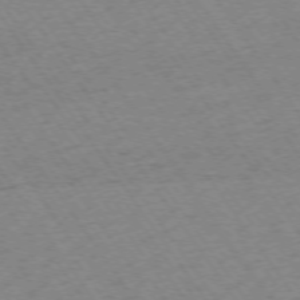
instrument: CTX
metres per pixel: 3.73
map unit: Ap
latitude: -74.5763
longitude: -78.2523
